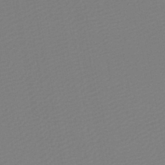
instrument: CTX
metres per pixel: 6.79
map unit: lHb
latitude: -46.3684
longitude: 68.5762
